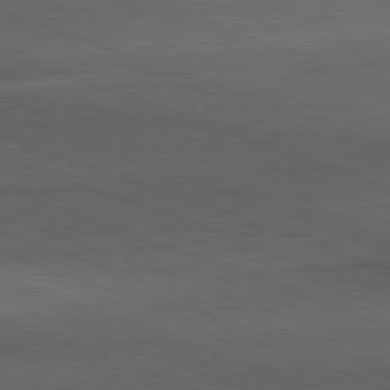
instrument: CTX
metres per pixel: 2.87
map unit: Hpe
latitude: -82.4440
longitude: 15.3321
